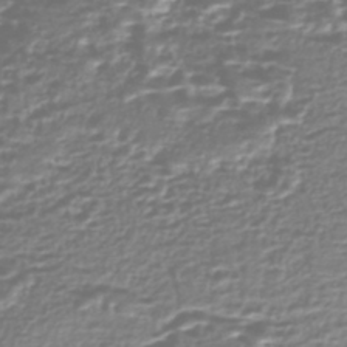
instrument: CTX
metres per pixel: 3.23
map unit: Nhe
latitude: -46.9919
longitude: -171.9528
